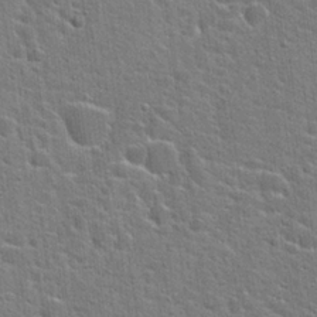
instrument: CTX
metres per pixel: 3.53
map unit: Hto
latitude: 22.8758
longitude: -44.3089
